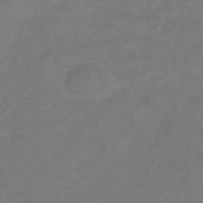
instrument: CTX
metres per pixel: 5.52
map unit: HNhu
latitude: -42.9163
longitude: 92.1795
